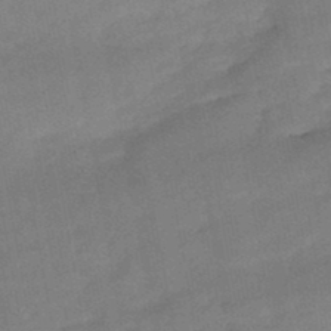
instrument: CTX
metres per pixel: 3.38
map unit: HNhu
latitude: -47.2754
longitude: 89.8422
